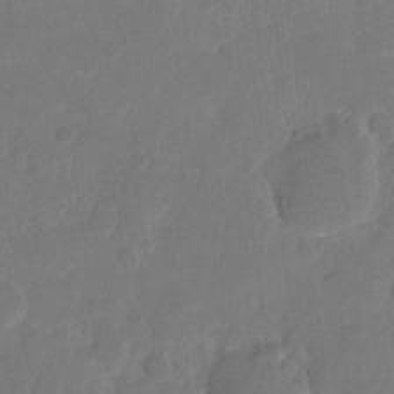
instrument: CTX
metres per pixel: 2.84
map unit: eHh
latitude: 8.8191
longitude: -65.7450
